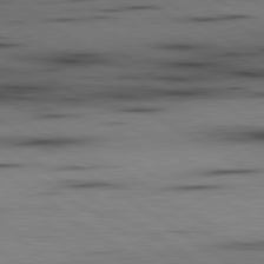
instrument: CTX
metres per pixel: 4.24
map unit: lApd
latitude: 80.0633
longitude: 161.4266
